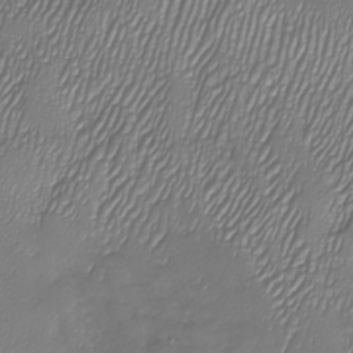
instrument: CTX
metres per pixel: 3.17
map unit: Nhu
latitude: -27.5021
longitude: -59.6316
